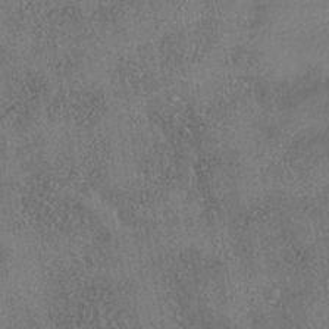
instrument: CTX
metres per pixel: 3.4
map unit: eHh
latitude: -41.1431
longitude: 120.9730
